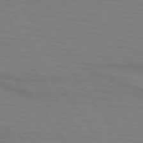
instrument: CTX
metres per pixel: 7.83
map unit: lApd
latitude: 74.3467
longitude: -79.7072
